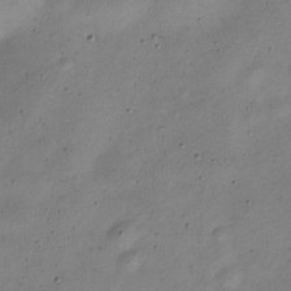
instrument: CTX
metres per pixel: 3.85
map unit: Nve
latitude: -23.3510
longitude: 106.5574
